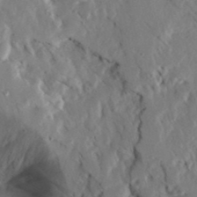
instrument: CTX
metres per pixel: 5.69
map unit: Ave
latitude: 23.1970
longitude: -131.1404
